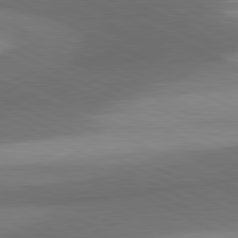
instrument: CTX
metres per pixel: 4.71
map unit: lApd
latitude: 81.2726
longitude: 139.1053
